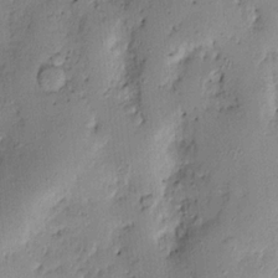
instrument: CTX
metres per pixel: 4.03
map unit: Htu
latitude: 3.2726
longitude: 152.0283
